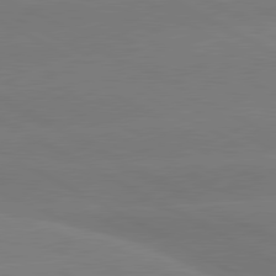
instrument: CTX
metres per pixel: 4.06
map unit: lApd
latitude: 80.6868
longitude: -147.3860
